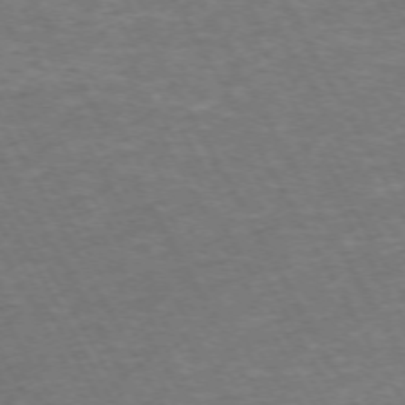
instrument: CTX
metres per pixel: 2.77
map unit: Hpe
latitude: -72.1039
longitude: 10.1039
